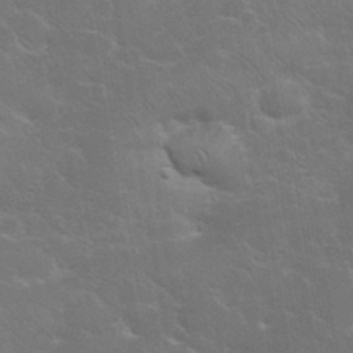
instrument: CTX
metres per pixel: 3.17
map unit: eHh
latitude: 36.4412
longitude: -66.3089
